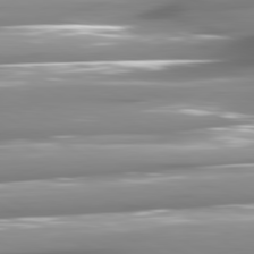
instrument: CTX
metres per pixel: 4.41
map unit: lApd
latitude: 81.0647
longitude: -145.1214
